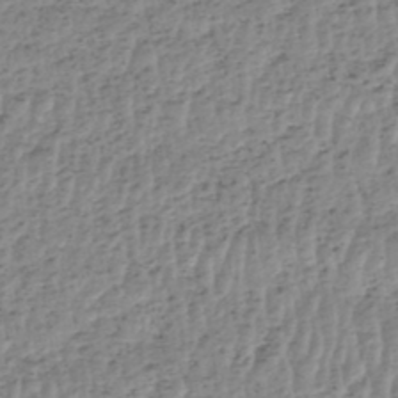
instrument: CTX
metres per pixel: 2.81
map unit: HNhu
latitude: -48.3873
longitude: 30.3684
